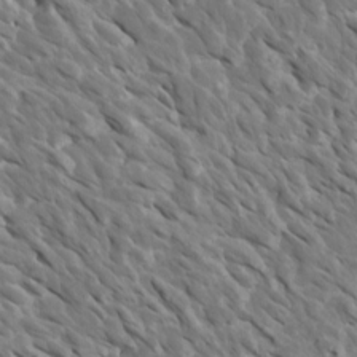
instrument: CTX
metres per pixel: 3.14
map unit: Htu
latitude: 1.5560
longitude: 142.8974
